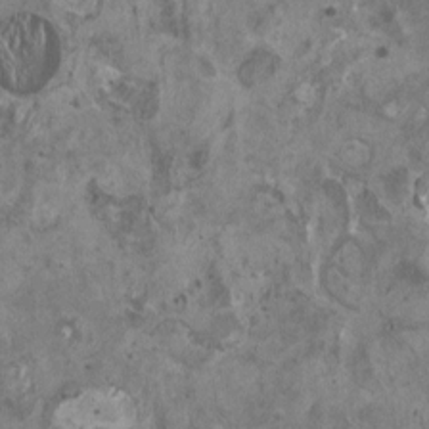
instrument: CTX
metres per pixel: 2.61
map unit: HNhu
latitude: 0.2900
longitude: 5.6533
